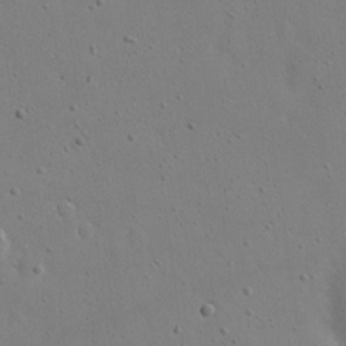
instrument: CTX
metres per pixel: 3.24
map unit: eHh
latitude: 18.4601
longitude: -71.6316
